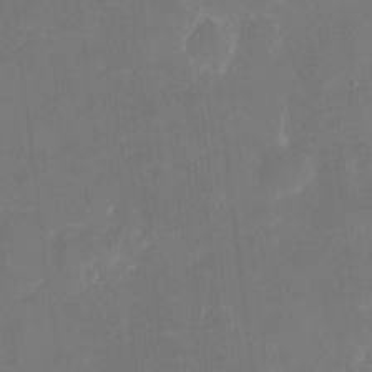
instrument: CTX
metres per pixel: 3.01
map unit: eHh
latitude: 5.8016
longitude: -69.4238
